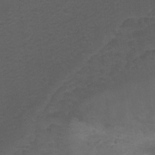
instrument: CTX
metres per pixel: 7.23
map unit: Hto
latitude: 4.9325
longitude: -32.4412
